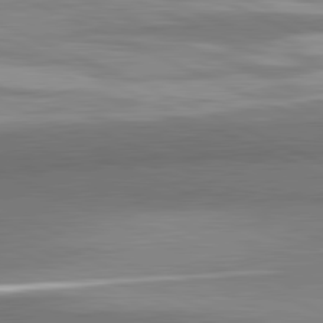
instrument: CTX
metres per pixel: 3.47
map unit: lApd
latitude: 81.8016
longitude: 156.8975
